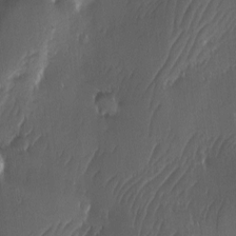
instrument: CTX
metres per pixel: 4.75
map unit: Ave
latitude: -11.2187
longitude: -121.4427
